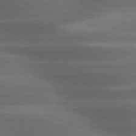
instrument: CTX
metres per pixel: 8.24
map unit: lApd
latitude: 79.6505
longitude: -119.2915
